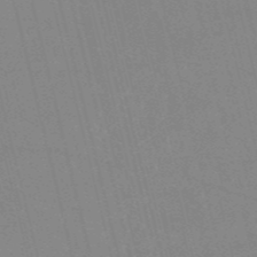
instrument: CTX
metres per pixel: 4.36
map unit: HNb
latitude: -53.1431
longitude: -37.1403
